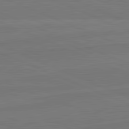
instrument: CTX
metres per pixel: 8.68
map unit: lApd
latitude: 82.1011
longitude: -178.3845
